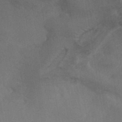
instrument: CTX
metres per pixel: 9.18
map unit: ANa
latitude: 38.9514
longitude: 29.4266
